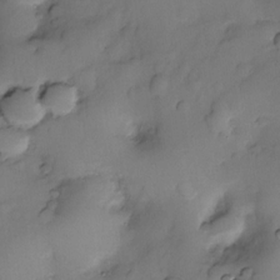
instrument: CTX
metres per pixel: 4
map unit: eHh
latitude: -23.5588
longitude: 15.3699
